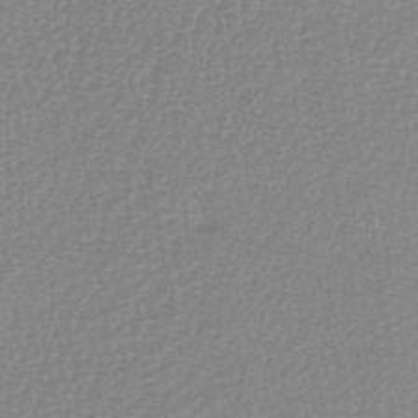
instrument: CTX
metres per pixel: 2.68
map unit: lHb
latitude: -41.2754
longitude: 63.3320
